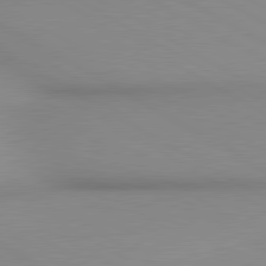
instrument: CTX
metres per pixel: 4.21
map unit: lApd
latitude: 80.4223
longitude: 135.8989
